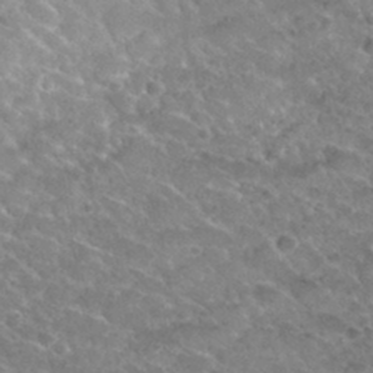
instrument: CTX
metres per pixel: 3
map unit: Hto
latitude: 32.2334
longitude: -48.4034
